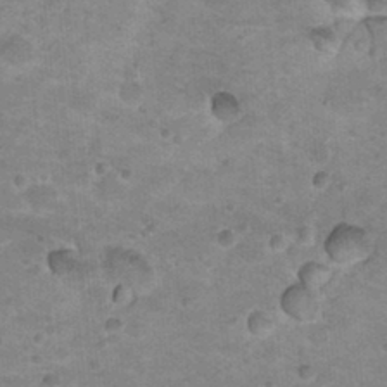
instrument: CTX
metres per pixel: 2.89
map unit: Nhu
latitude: 18.5734
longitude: -32.9325
